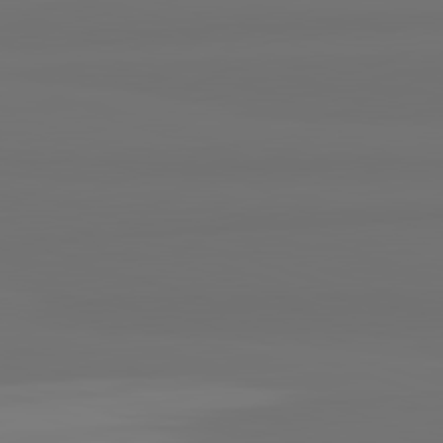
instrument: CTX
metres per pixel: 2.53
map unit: lApd
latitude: 82.5356
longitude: 162.1417
